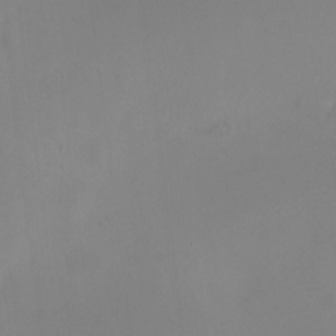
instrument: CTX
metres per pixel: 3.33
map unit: HNhu
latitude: 11.2915
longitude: 11.4454
